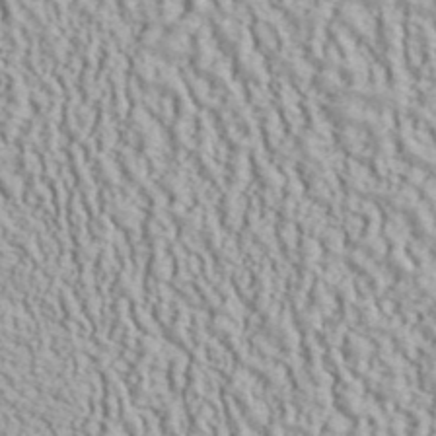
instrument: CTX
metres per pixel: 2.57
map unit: ANa
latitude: 41.3481
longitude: 18.6141
